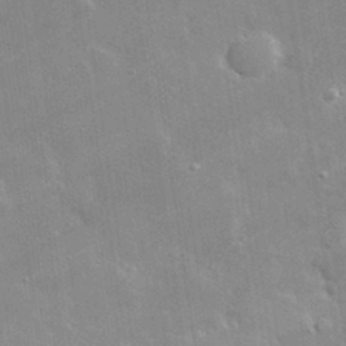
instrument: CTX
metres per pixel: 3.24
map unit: lHvf
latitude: 32.7057
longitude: -92.7624
